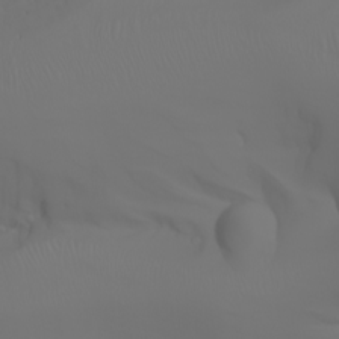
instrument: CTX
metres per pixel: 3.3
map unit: Aa
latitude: -6.8408
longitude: -85.2726
